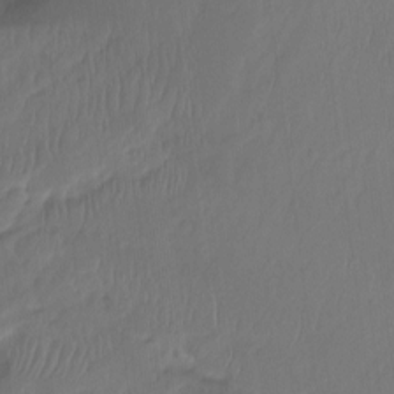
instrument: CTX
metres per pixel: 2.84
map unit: Hto
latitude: -7.9745
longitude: -47.2726
